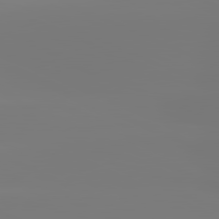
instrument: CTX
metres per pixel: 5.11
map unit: lApd
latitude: 81.6316
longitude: -149.3104
